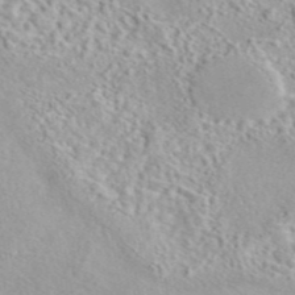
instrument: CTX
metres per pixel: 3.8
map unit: eAb
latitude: 44.0444
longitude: 114.8597
